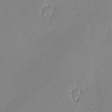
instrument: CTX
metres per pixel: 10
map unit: lAvf
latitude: -1.2376
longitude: -108.2900
